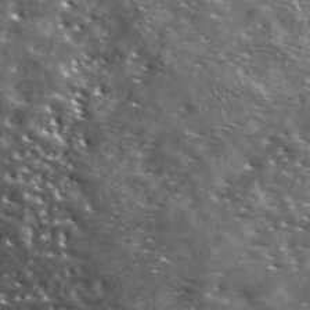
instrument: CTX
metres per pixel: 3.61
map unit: ANa
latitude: 41.1025
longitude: -86.8569
